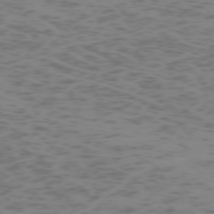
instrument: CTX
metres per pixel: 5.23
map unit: Hpe
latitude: -73.3698
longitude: 6.9919
